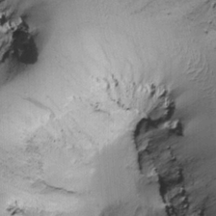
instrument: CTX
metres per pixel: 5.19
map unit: Htu
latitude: -0.4062
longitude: 172.9542
